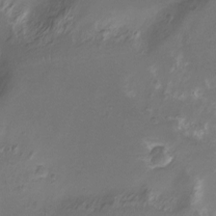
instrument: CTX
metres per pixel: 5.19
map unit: Nhu
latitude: -12.4251
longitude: -40.9513
